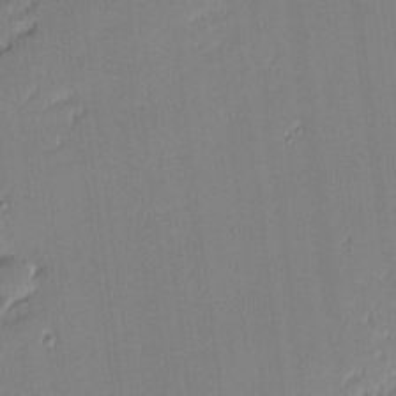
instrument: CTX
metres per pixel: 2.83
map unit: eHh
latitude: -2.7841
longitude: -83.7827
